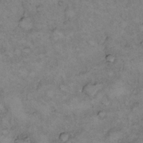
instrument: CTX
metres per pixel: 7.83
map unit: Hto
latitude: 12.7246
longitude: -60.6112
